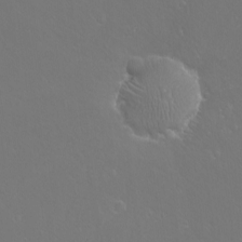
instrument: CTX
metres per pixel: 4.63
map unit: eHh
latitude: -11.0109
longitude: -65.1214
